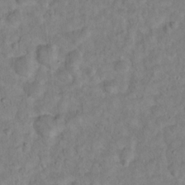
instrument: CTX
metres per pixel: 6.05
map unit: Hto
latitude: 12.8002
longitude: -36.5357
